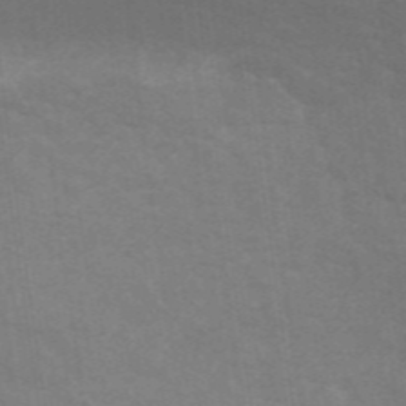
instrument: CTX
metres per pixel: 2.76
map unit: ANa
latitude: 44.3089
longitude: 28.0661
